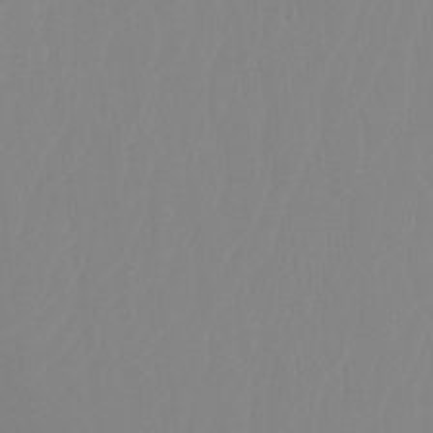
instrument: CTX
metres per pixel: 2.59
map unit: Ht
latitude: -14.6519
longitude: -50.3089
